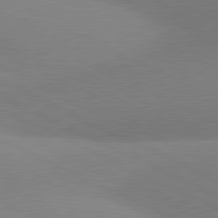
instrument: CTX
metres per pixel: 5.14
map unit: lApd
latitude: 80.9325
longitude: 125.8800
